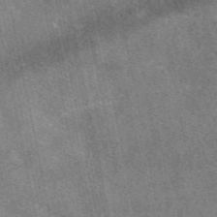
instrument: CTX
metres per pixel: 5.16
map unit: eAb
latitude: 47.8017
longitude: 121.6722
